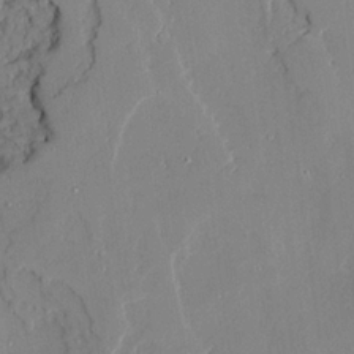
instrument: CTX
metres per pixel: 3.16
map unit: Ave
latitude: 22.4412
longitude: -129.3104
